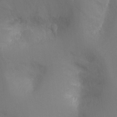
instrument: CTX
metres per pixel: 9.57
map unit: Nhu
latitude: -11.2565
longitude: -33.8016
